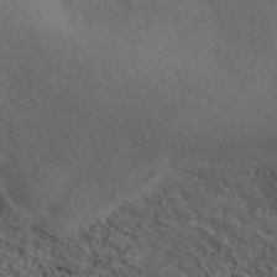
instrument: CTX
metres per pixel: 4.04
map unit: ANa
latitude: 46.4979
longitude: 49.5966
